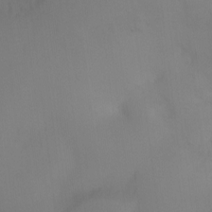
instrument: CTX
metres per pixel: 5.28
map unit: Ht
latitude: -4.5951
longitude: -27.7450
